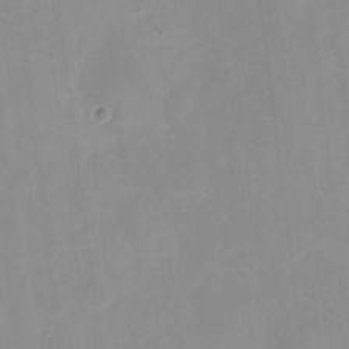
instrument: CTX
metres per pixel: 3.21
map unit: eHh
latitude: 4.3467
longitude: -68.3467
